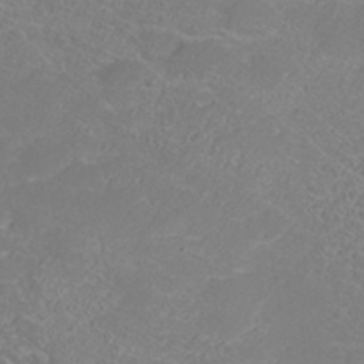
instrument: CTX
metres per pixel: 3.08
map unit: ANa
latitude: 36.7435
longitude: 14.3118
